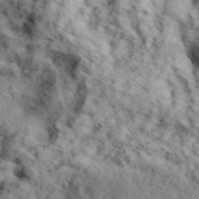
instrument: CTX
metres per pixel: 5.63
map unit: eHh
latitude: 36.9325
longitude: -80.5168
